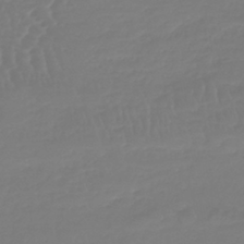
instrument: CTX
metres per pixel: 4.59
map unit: lHb
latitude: -41.0675
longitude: 67.2187
